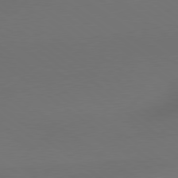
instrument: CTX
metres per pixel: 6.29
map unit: Hpe
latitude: 78.7247
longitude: 174.9730
